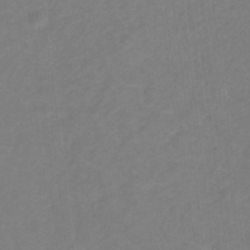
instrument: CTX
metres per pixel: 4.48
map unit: lHb
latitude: -31.5588
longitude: 64.6141
